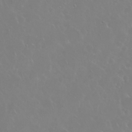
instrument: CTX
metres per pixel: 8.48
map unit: Nhu
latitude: 28.3467
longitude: -61.7260
